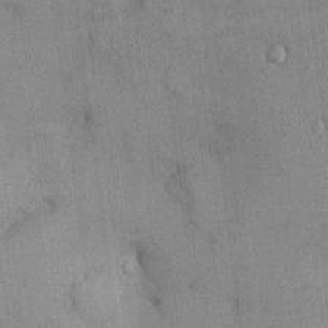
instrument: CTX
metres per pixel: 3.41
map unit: Ht
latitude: -3.8611
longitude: -14.0633
